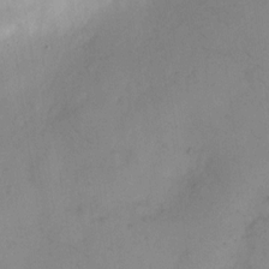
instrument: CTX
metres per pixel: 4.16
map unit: Hto
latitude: 6.5735
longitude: -61.4426
